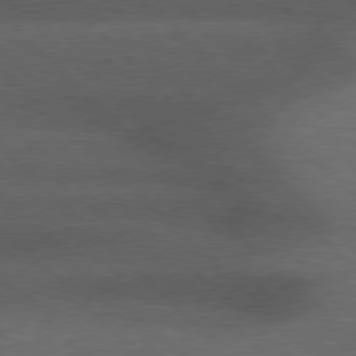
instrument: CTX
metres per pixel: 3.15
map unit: Hpe
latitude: 77.4993
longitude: -153.2537
